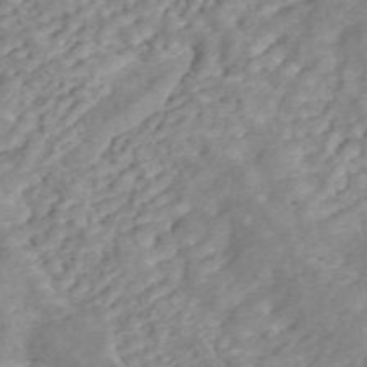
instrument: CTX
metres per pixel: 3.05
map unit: ANa
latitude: 45.2348
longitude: 24.7841
